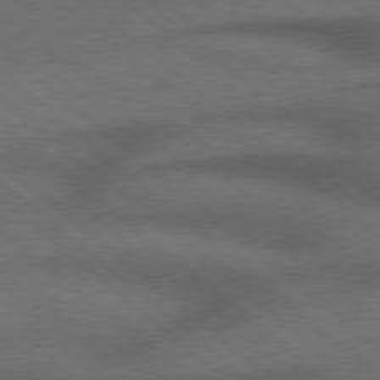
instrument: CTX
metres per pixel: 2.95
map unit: Hpe
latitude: 77.4237
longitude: -150.9891
